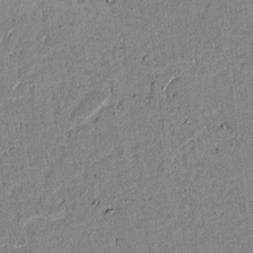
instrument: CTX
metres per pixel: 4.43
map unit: lAvf
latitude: 6.9703
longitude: 168.6896
